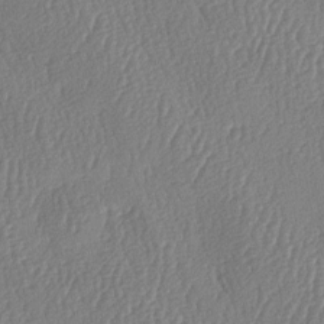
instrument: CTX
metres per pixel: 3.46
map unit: lAa
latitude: -8.5196
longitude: -128.9891
